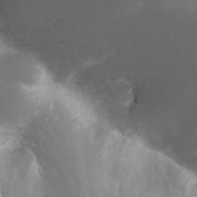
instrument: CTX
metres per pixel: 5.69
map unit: Nhu
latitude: 26.7246
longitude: -57.2348
